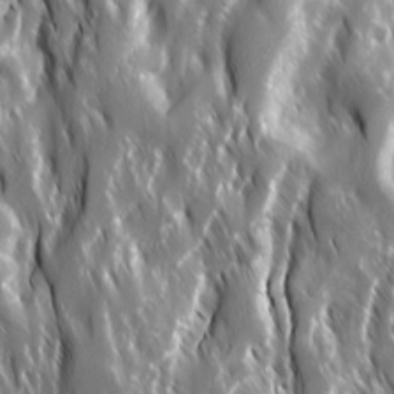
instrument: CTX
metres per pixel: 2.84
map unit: Ave
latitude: 15.3293
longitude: -133.2915
